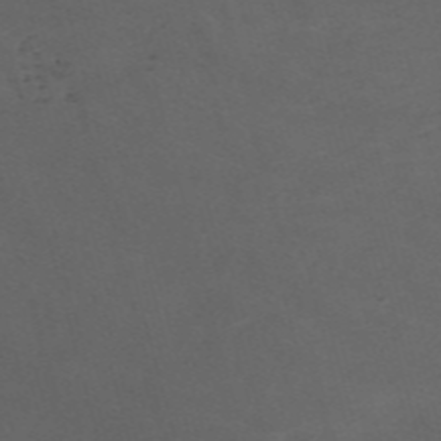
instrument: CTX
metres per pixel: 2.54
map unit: Nve
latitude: -58.8030
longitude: 59.3509
